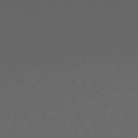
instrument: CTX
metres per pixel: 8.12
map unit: Ap
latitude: -74.8408
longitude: -72.1956
